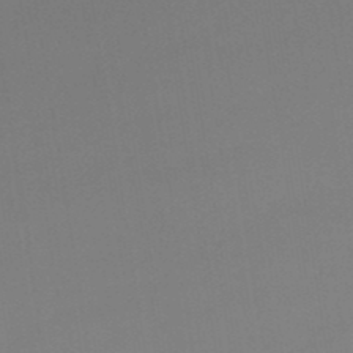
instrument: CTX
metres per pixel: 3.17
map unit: lHb
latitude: -48.5196
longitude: 67.6533
